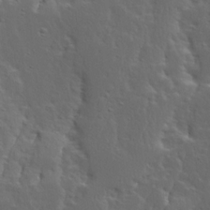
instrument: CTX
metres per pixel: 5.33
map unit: Ave
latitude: 13.9717
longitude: -135.6694
